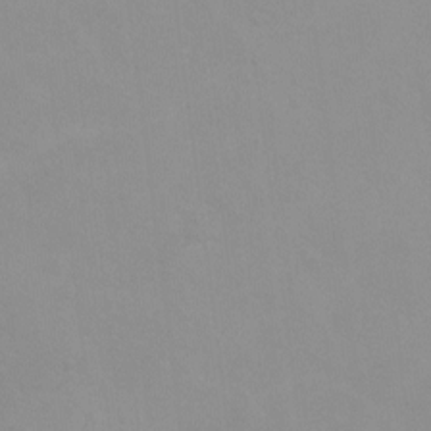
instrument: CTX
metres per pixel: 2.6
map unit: Ht
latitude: 0.9702
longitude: -35.5371
